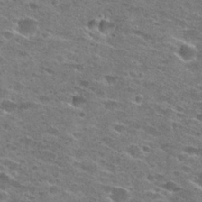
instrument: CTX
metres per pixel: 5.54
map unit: Hto
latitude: 27.9717
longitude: -46.8947
